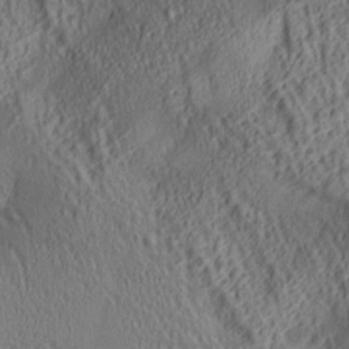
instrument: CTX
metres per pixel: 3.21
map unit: lAa
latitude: 5.4237
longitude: -117.1214
